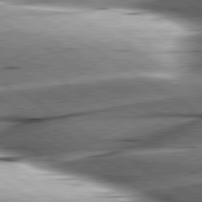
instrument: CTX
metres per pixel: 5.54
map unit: lApd
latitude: 79.9906
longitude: -156.2144
